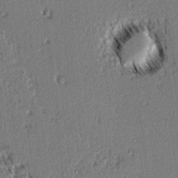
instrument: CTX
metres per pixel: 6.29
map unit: lAvf
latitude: 2.2333
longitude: -105.9528
